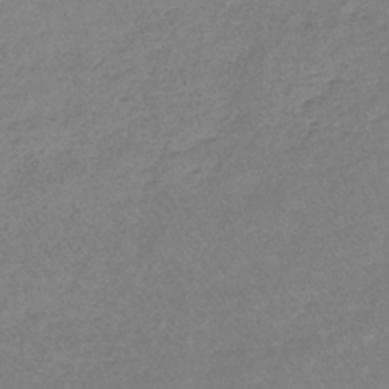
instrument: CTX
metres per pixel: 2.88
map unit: lHb
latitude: -42.0283
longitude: 59.1620
